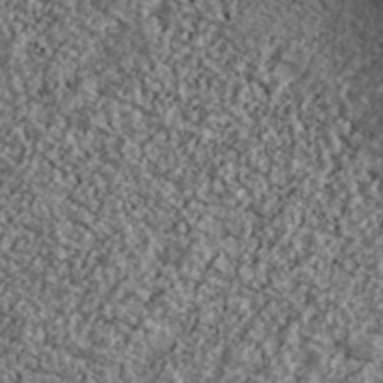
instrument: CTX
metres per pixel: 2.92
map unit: Ave
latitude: 40.3656
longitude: -111.5560
